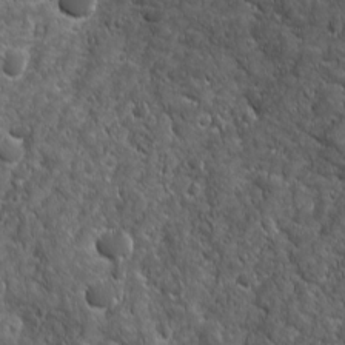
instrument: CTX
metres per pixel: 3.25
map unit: Ave
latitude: 16.0822
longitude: -132.7246
